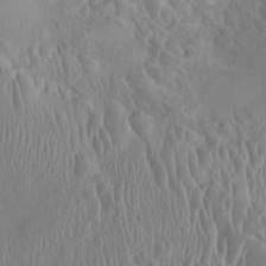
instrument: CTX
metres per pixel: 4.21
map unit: HNhu
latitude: 3.1214
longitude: -6.4979
